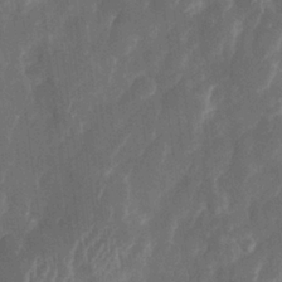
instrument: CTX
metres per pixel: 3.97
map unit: Htu
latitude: 0.8947
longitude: 147.3132
